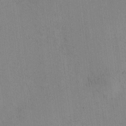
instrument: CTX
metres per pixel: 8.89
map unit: HNhu
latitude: 8.8380
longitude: 13.8234
